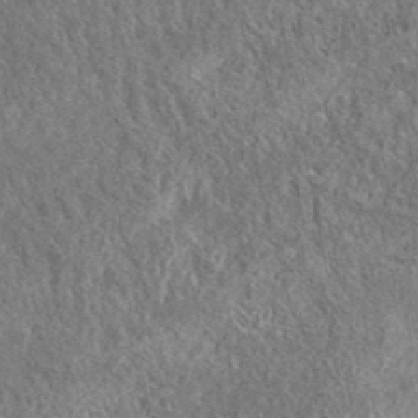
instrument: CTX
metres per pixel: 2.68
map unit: eAb
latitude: 37.2348
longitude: 112.4251
